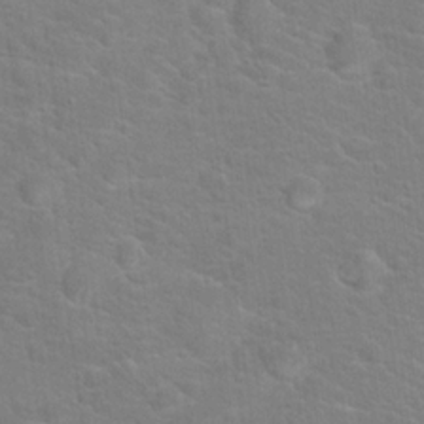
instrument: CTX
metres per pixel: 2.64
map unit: Hto
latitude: 19.4804
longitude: -44.2522
